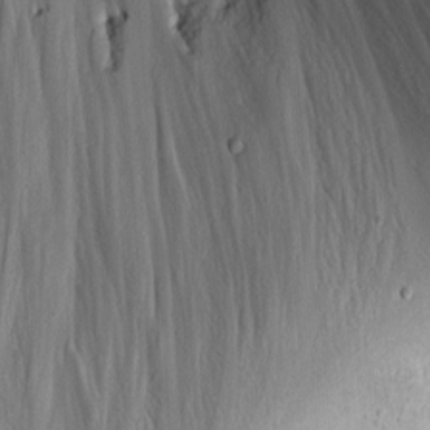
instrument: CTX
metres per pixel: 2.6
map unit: Nhu
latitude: -4.5951
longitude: -82.8757
